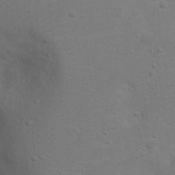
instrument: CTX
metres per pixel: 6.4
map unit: Nhu
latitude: 20.6491
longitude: -73.6505
